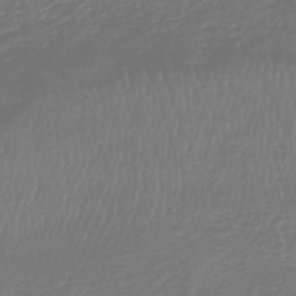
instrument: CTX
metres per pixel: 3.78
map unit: HNhu
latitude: -46.0472
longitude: 98.8219
